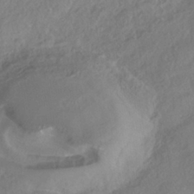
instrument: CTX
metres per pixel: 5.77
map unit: HNhu
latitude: -39.1998
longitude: 102.3306
